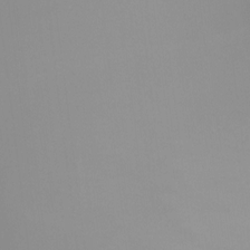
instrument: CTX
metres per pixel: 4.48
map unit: Ht
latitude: 1.0080
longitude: -20.9892
